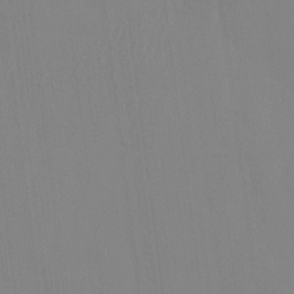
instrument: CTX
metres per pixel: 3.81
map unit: HNhu
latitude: -4.8408
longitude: 14.8975
